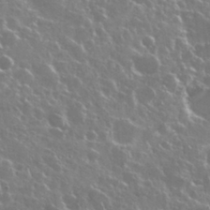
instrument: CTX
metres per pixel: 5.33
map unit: Nhu
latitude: 29.0647
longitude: -60.4790
